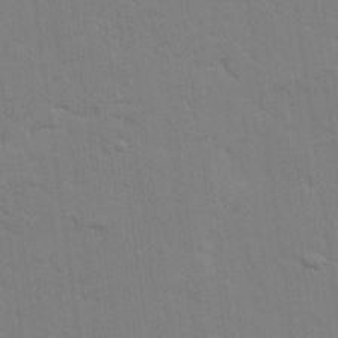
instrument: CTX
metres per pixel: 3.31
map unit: Ave
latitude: 23.6505
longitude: -130.4979
